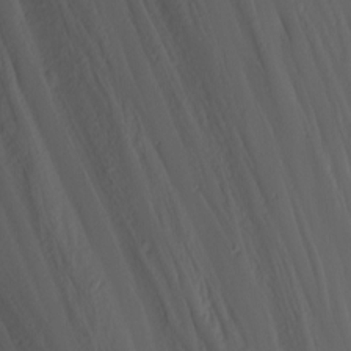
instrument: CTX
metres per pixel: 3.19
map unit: Nhu
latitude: -4.7652
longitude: -81.4804
